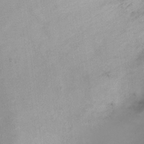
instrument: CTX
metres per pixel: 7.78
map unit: Ht
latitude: 1.6882
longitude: -36.8380
